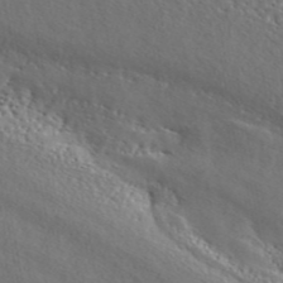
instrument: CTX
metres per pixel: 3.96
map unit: ANa
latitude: 46.1389
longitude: 49.6533
